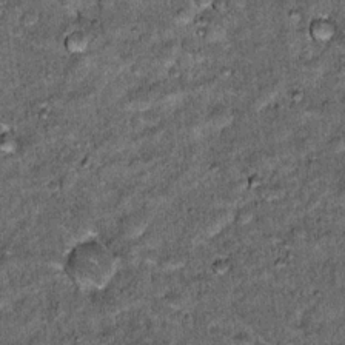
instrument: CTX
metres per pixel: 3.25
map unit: Hto
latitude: 15.4049
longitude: -35.6505
